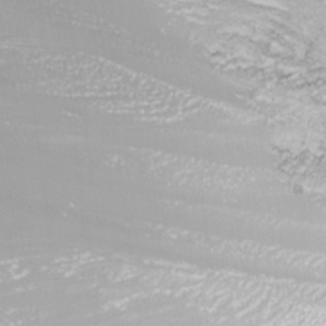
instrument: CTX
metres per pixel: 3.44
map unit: Nhu
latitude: -8.1039
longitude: -91.2159
